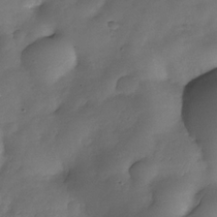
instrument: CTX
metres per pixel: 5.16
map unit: Nhe
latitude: -34.1606
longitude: -144.0444
